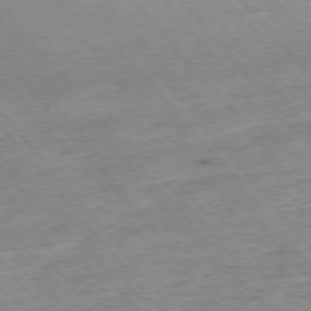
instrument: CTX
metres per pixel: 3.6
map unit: Hpe
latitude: -75.8045
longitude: -16.7435
